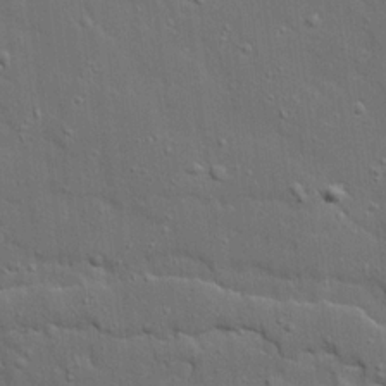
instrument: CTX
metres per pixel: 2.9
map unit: Ave
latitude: 19.2537
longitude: -128.5546
